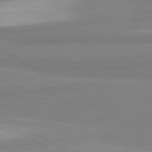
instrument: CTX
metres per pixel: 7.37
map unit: lApd
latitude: 80.7435
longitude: -178.4601
